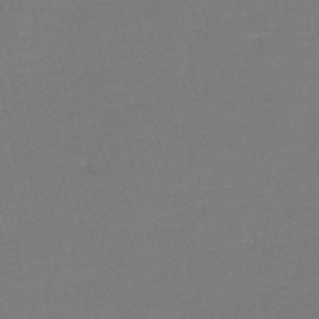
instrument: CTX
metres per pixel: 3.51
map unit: lHb
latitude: -41.6911
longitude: 65.5021
